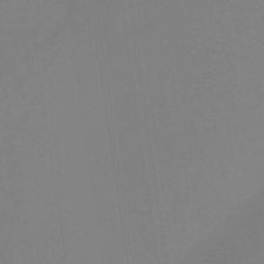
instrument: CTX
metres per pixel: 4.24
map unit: HNb
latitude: -36.9163
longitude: 54.5763
